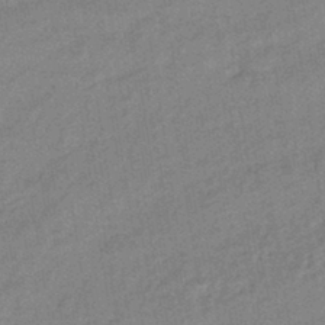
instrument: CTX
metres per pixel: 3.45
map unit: HNhu
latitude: -42.8785
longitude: 90.5007
